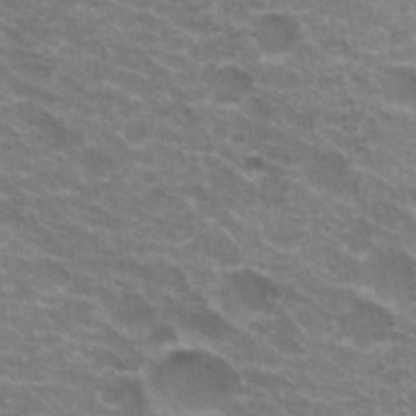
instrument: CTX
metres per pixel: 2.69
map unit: Hto
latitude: 20.1389
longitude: -36.5357
